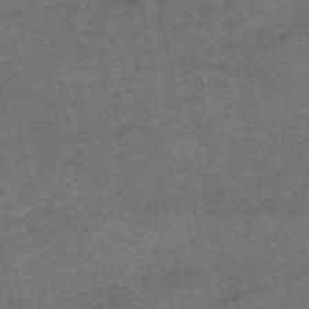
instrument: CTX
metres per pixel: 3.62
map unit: eAb
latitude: 47.1026
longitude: 104.5573
